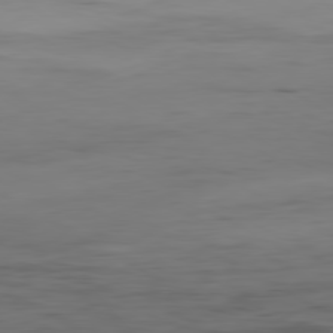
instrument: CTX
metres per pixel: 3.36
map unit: Hpe
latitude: -80.5952
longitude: 19.0864
